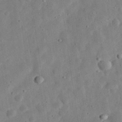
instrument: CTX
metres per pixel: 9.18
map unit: eHh
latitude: 33.2726
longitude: -75.8961
